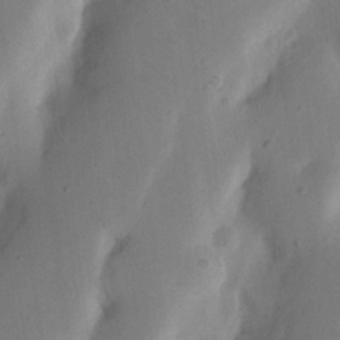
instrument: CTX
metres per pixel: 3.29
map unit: Nhu
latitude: 19.2726
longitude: -74.4034
